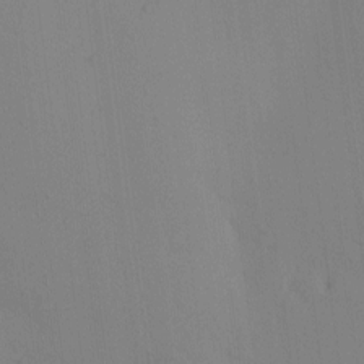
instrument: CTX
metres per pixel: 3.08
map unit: eHh
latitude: -0.5952
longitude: 17.5399
